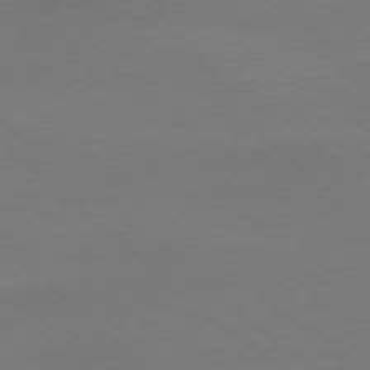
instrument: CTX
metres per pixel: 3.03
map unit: Ap
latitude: -77.9178
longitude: -69.4804
